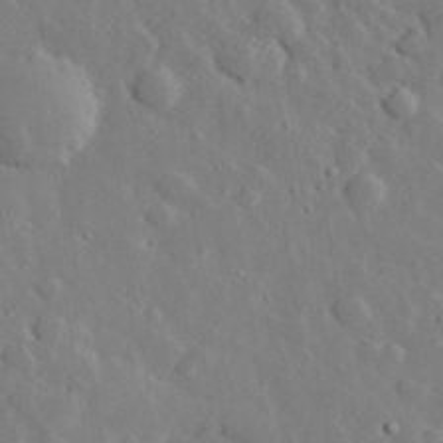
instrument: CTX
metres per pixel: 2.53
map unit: lHvf
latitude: 33.1970
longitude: -82.9891
